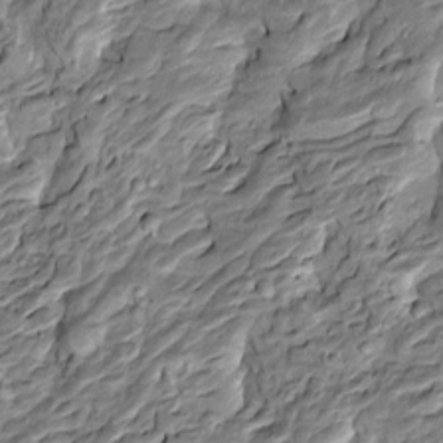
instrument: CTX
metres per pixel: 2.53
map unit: Htu
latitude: -5.0864
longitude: 157.5777
